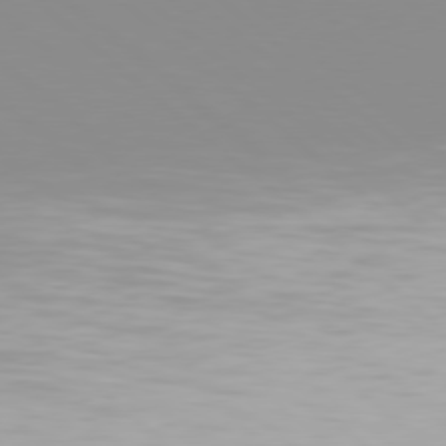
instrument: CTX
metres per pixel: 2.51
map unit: Hpe
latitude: 77.8394
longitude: -133.6316
